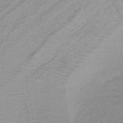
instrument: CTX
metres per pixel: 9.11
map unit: lHb
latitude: -41.4265
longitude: 59.6910
